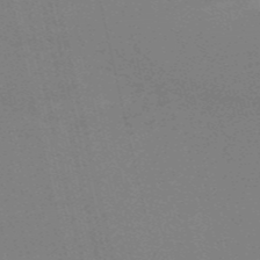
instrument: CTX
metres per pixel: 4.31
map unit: HNb
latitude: -54.5952
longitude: -41.2159
